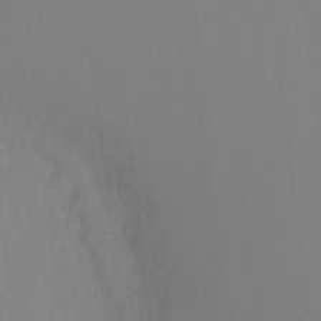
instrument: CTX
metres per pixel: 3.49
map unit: Hto
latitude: -8.2928
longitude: -48.9325
